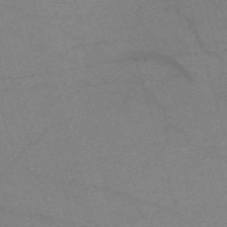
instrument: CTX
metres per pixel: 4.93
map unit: eHh
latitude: -61.5588
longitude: 54.0472
